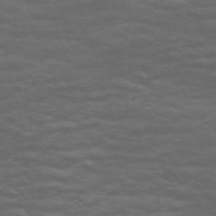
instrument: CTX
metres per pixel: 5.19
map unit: Nve
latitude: -58.7841
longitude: 56.0661
